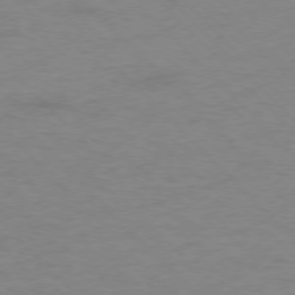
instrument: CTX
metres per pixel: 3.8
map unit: Ap
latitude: -77.7667
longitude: -83.3103
